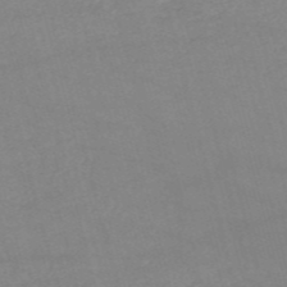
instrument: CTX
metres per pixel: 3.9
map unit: HNb
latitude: -53.5588
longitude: -37.3104
